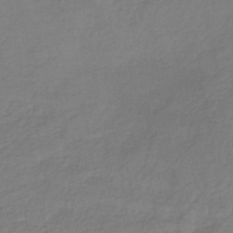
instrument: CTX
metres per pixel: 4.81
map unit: lHb
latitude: -38.3873
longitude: 70.8975
